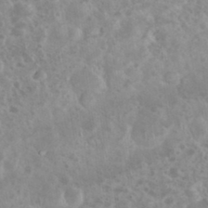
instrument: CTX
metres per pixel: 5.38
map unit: eHh
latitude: 35.1025
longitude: -61.8772
